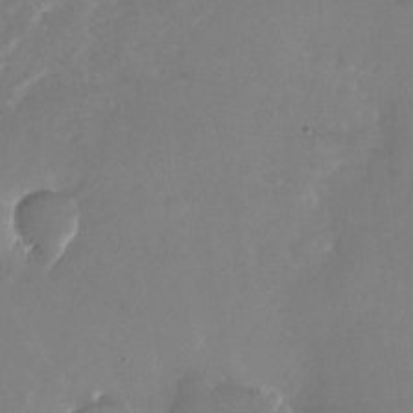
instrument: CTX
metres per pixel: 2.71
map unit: Nhu
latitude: -25.8800
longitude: -72.8380
